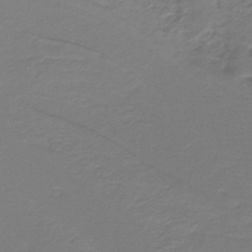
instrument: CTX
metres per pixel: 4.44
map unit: lHb
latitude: -42.4062
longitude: 52.5006
